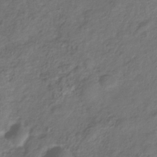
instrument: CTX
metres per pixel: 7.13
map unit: Hve
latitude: -33.0676
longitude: 91.7100
